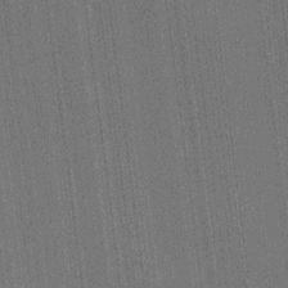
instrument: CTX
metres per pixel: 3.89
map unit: HNhu
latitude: 0.1200
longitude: -5.6694
